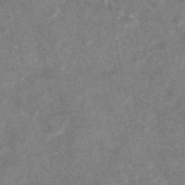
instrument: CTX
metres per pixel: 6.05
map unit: eAb
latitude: 47.4238
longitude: 122.8408
